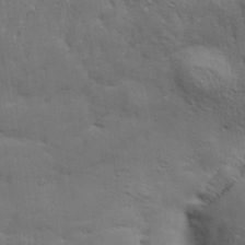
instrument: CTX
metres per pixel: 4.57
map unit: eHh
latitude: 34.8758
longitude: -133.1025
